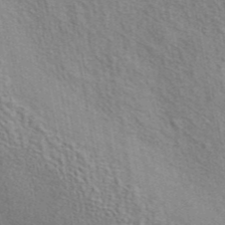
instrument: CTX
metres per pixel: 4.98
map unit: eAb
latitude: 43.4238
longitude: 113.8234
